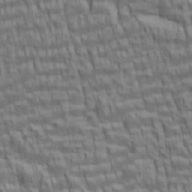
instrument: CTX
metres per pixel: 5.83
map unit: lAa
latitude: 5.6127
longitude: -115.4804
